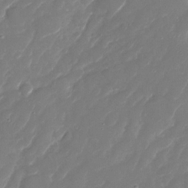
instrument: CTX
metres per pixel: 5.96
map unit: Nhu
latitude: -28.5952
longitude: -65.3482
